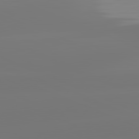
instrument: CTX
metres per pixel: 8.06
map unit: lApd
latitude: 81.9150
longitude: -150.1011
